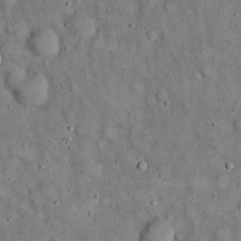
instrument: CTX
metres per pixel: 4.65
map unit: eHh
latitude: 19.6127
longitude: -61.0836
